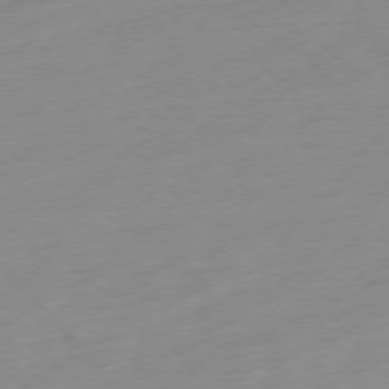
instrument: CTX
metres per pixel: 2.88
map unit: Hpe
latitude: -76.0472
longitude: -14.5357
